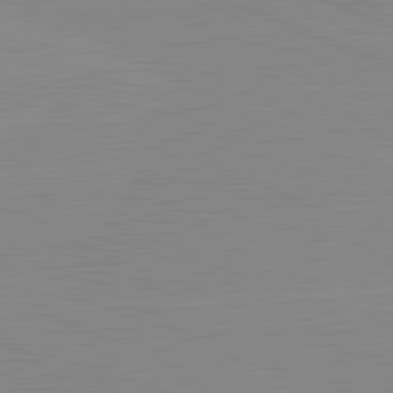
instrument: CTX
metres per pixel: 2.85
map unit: lApd
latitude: 81.5749
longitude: -157.0647
